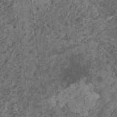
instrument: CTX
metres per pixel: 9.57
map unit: HNhu
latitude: 0.7057
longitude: 5.2187
